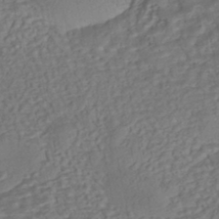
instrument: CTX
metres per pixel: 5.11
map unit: eHh
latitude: -43.2564
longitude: 120.8408
